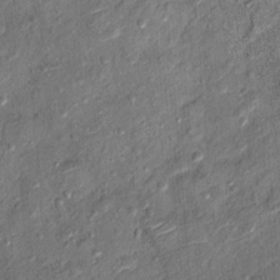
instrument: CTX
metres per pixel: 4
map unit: Ht
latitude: 11.2537
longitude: -37.8394
